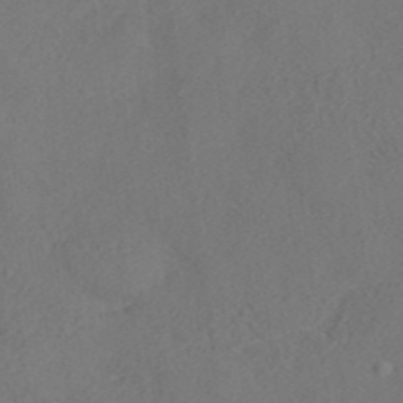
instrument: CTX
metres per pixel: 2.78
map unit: ANa
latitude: 36.4223
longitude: 13.8611
